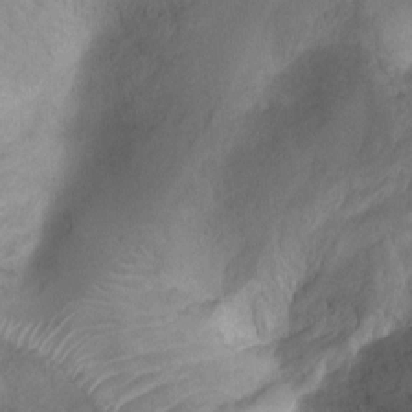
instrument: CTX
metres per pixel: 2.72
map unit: Ht
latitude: -10.5574
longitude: -28.1200
